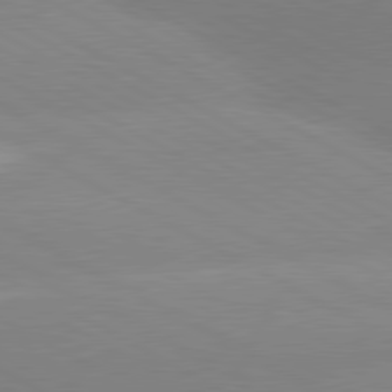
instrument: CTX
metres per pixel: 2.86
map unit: lApd
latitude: 80.4601
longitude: -153.7639
